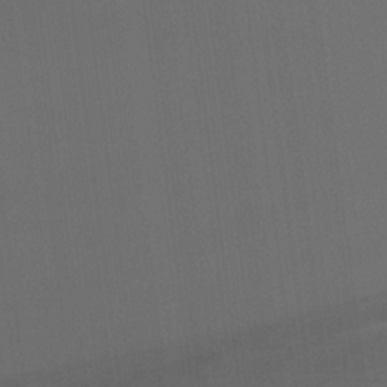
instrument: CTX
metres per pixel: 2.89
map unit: Ave
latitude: 17.9528
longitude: -129.0458
